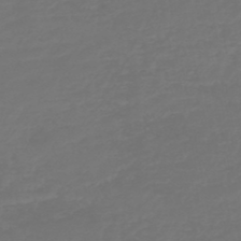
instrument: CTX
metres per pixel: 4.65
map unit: HNb
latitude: -47.1809
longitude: 55.6344
